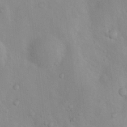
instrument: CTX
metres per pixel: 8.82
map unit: Nhu
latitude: 10.8380
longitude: -25.9906
